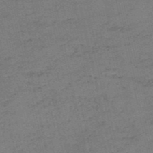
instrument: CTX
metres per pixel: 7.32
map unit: eHh
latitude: -54.2929
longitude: -89.8584
